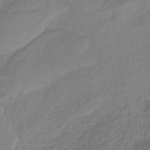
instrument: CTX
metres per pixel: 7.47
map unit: HNb
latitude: -36.6329
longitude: 57.5966
